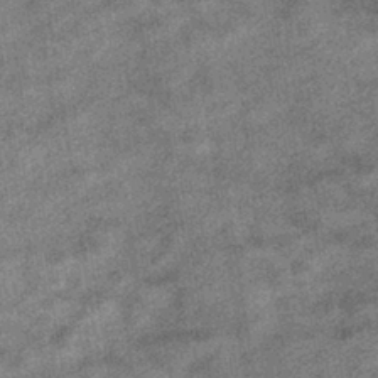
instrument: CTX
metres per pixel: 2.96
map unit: HNhu
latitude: -40.0661
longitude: 96.3495
